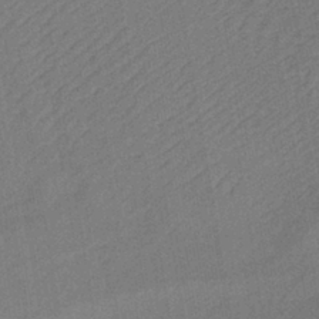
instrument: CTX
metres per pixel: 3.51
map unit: lHb
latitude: -39.1053
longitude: 63.5966
